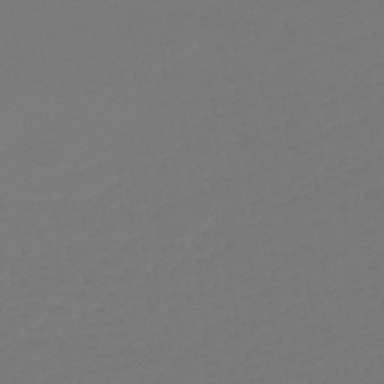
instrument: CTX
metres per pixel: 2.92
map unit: lHb
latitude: -46.9352
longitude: 65.4077
